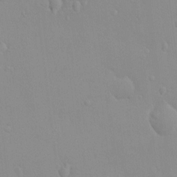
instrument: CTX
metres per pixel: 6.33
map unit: HNhu
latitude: 6.0822
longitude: 2.1416
